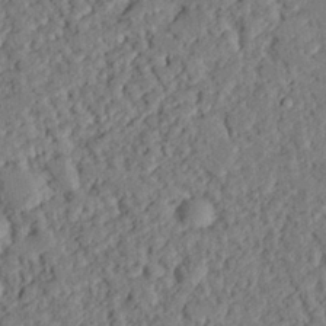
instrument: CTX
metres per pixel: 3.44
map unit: eHh
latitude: 26.7435
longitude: -81.2159
